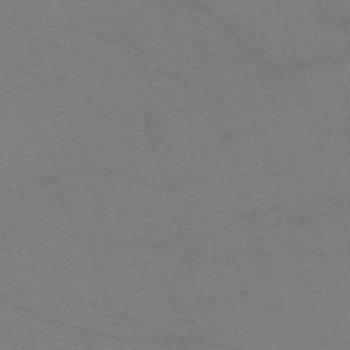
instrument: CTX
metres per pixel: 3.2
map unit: eHh
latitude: -61.6155
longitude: 54.5007
